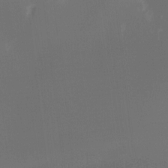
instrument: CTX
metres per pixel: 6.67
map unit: Hto
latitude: -6.6518
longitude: -49.6505
